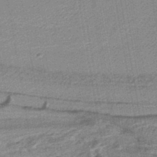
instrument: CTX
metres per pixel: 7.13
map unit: lHb
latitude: -39.0298
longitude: 55.5966
